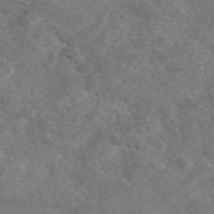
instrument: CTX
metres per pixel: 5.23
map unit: eAb
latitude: 47.7450
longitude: 110.1605
